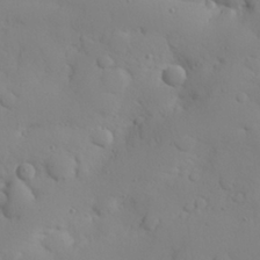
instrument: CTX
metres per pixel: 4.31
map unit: eHh
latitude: 26.3467
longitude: -75.1214
